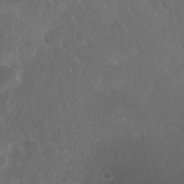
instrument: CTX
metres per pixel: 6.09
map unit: Nhu
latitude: 27.8583
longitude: -63.1781
